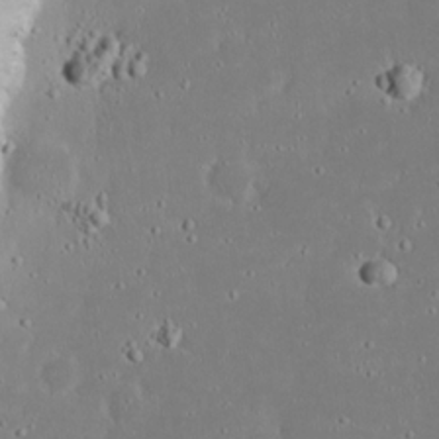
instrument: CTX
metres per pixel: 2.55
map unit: eHh
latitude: 19.9717
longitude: -72.7058
